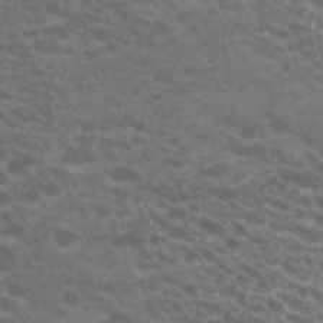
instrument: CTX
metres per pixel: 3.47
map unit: Hto
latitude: 20.9514
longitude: -35.8772
